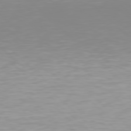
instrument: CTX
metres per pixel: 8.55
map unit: Hpe
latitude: 77.6505
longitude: -173.7071
